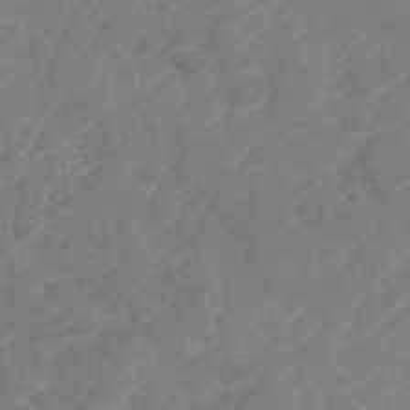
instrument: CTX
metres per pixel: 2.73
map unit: Nhu
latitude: -28.8030
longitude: -64.4601
